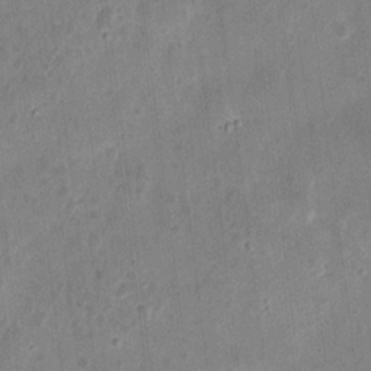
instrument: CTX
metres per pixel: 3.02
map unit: eHh
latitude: 9.4238
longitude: -73.2726
